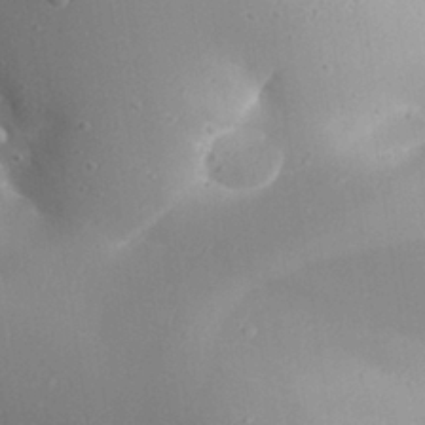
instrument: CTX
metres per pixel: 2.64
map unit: Aa
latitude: 29.4615
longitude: -131.8584
